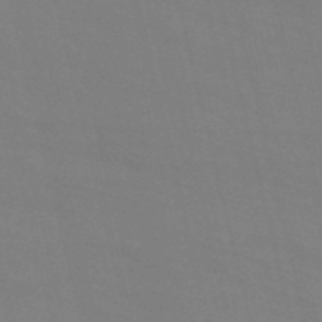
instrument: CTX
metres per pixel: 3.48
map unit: HNb
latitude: -54.7841
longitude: -37.4616
